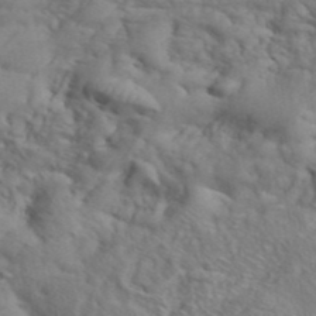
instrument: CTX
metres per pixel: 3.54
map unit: ANa
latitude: 42.6868
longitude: 55.5210
